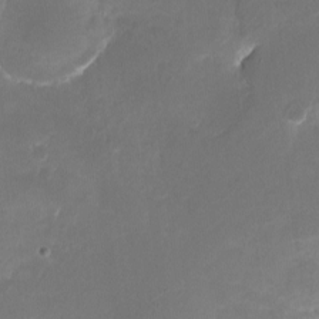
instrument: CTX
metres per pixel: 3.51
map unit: eHh
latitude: -5.8800
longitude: -77.8205
